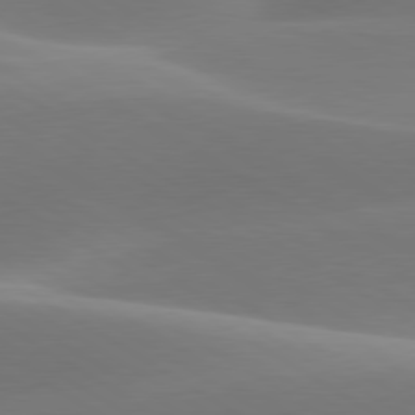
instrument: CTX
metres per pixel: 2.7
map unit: lApd
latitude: 79.7639
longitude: -93.4426
